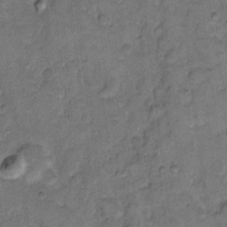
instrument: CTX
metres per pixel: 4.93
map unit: eHh
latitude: 11.3860
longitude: -63.3860
